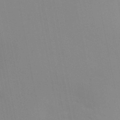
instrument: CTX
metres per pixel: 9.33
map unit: Aa
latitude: 32.1767
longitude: -146.0822
